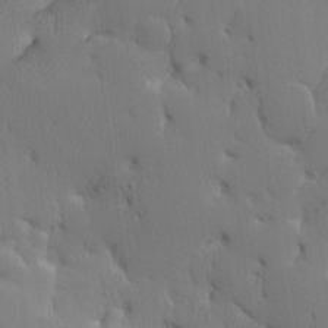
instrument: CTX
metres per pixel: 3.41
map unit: Hve
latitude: 2.7813
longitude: -121.2159
